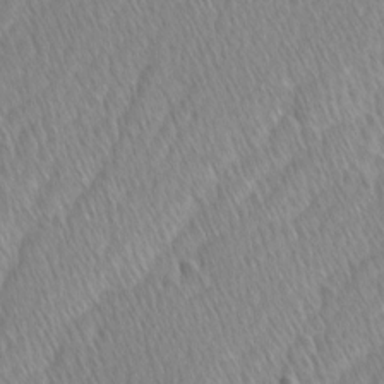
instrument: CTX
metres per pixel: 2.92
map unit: Ave
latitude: -0.9731
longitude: -114.0633
